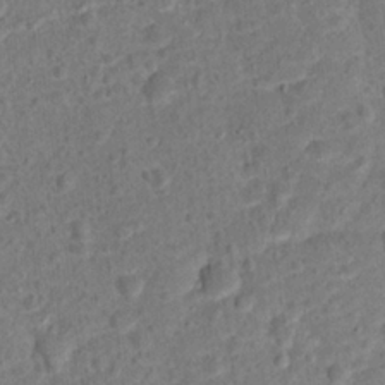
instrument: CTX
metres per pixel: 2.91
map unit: Hto
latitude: 15.0459
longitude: -38.8758
